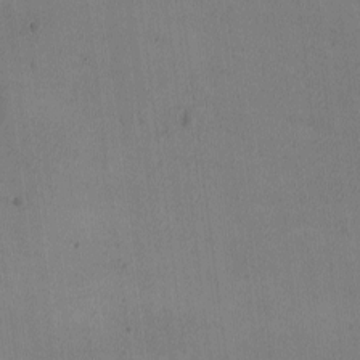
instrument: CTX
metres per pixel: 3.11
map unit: Ave
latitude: -8.8408
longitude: -122.2334
